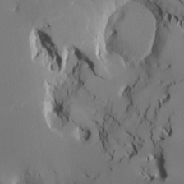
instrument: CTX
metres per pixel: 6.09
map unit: Nve
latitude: -8.2361
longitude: 175.9367
